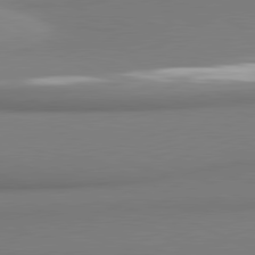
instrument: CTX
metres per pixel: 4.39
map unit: lApd
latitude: 81.2726
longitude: 176.9920
